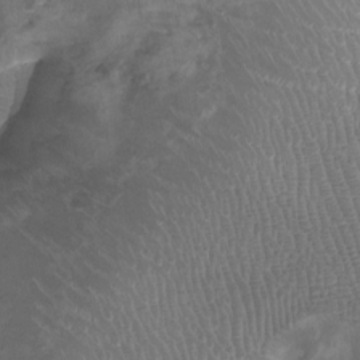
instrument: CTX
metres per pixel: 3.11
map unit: Ht
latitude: -2.1605
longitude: -16.9325
